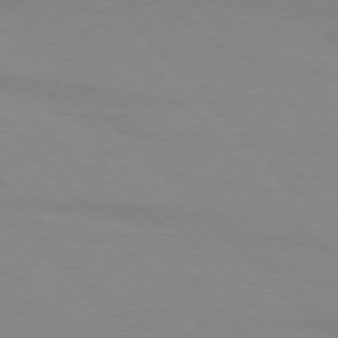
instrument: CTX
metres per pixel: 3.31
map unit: lApd
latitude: 76.1389
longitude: -85.1781
